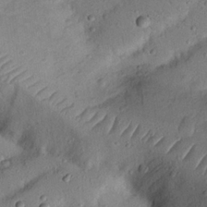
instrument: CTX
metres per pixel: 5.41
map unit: Nhu
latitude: 22.3278
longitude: -75.3671
